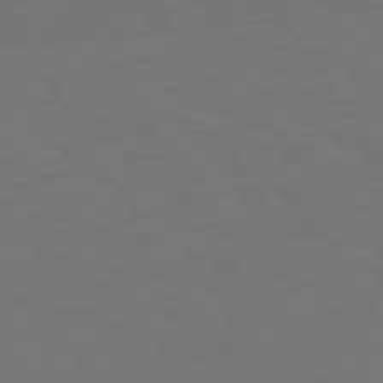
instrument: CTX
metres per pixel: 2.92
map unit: Hpe
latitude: 73.4616
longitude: -127.0459
